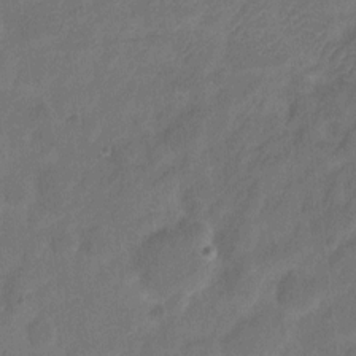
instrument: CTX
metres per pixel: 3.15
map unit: eHh
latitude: 8.6491
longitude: -65.7261
